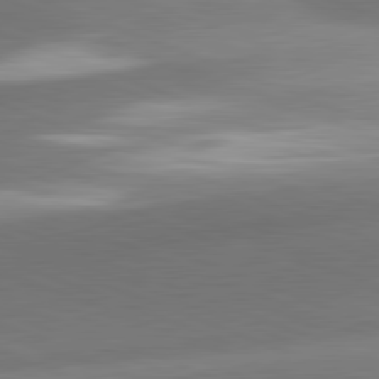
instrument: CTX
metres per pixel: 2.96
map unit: lApd
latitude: 81.5560
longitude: 134.7463
